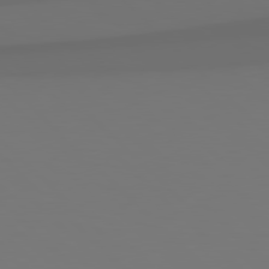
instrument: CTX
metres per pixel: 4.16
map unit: Hpe
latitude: 78.9514
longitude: -166.6679
